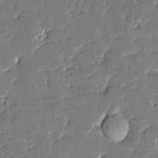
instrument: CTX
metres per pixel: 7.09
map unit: HNhu
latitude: 6.5924
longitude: -5.6127
